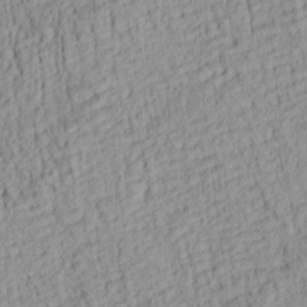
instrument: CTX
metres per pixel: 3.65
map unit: lAa
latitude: 6.1767
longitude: -115.2914
